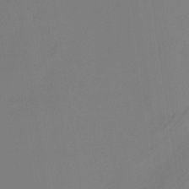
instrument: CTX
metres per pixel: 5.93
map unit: HNb
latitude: -37.1242
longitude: 54.9542
